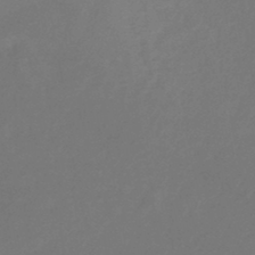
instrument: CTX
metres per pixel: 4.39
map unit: lHb
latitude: -37.2942
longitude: 72.9919
